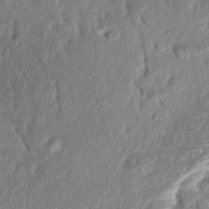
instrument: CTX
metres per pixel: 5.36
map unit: Aa
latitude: 8.8191
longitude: -133.4804
